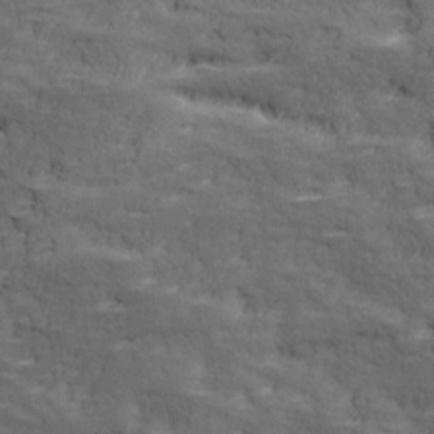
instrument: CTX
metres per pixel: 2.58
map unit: Ave
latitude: 18.2900
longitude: -135.8583
